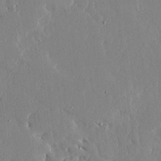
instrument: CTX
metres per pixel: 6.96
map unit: Ave
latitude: 16.4412
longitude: -139.4993
